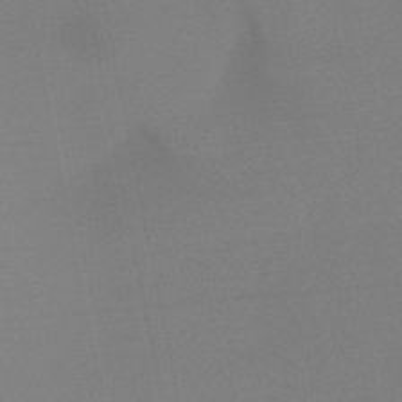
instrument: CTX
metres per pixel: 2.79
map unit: lHb
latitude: -45.3510
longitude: 67.4265
